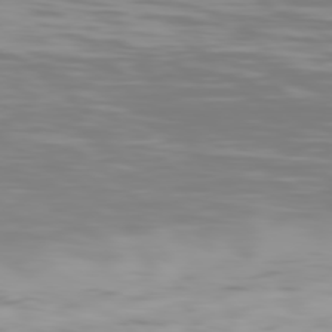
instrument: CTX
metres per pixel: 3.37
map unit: Hpe
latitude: 77.9150
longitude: -135.2726
